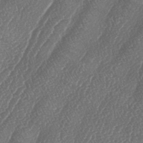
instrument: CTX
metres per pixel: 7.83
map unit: lAa
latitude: -4.9919
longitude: -129.5938
